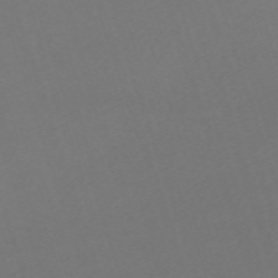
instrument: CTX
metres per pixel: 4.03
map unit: eHh
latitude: -63.2187
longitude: 51.6533
